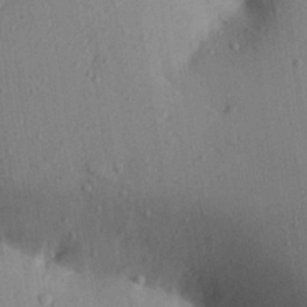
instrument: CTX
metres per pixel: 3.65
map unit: Aa
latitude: 29.4237
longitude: -146.6869
